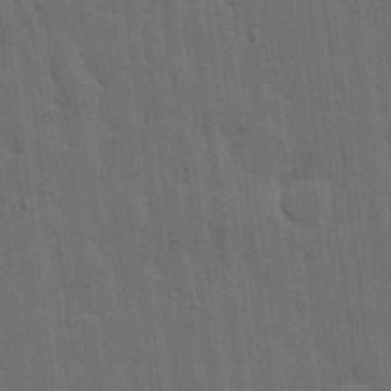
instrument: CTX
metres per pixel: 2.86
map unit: lHvf
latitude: 19.0269
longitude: -113.4615
